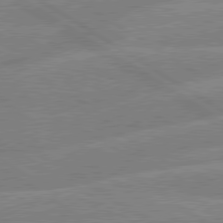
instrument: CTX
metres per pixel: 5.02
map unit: lApd
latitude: 79.6883
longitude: -133.0458
